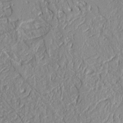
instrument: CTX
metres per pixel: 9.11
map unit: Aa
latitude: 9.2915
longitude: -130.7625
